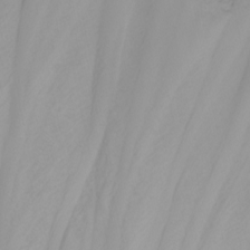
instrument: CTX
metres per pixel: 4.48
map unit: Nhu
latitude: -4.7274
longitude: -80.5168
